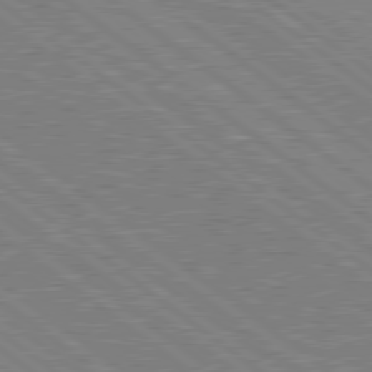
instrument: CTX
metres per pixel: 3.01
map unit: Hpe
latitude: 78.9136
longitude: -168.7813
